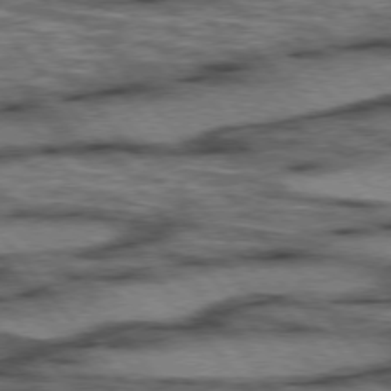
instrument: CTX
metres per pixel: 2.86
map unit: lApd
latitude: 75.7450
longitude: -48.8758
